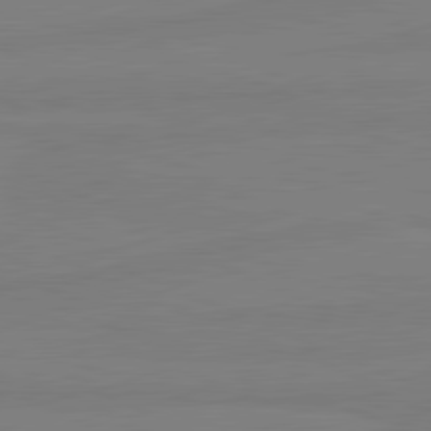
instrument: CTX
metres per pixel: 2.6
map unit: lApd
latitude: 81.5371
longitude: -179.6127
